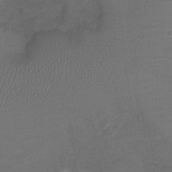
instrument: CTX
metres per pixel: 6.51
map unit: Ht
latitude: -6.5762
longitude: -21.1781
